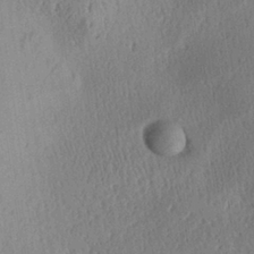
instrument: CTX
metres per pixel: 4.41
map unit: Aa
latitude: 29.2915
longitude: -136.9325
